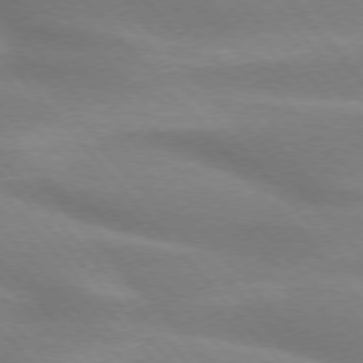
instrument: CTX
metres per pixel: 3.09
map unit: lApd
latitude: 74.1767
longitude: -61.1592
